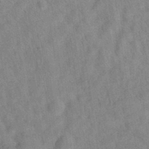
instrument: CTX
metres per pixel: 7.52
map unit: eAb
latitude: 34.7624
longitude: 108.4818
